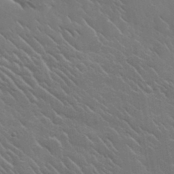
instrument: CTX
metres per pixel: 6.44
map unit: lHvf
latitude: 37.1214
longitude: -91.7828
